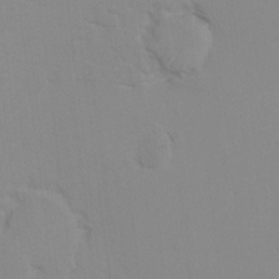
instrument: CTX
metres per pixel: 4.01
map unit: Hto
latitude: 7.8961
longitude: -34.8569
